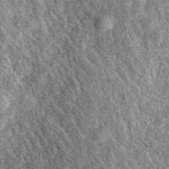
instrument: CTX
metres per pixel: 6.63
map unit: eAb
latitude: 39.4615
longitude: 108.2361
